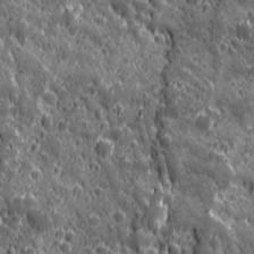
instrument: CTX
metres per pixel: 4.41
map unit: Ave
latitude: 12.4223
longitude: -104.5924
